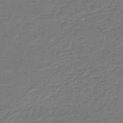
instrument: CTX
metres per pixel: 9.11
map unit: HNb
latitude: -47.3887
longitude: 52.6518
